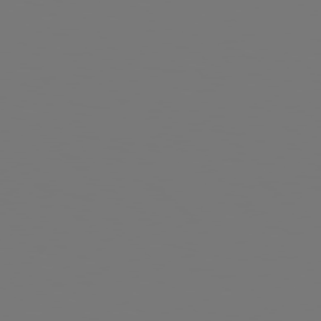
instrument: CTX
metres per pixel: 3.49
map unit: Hpe
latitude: 78.2901
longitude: -177.5560
